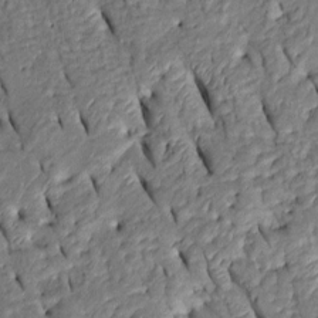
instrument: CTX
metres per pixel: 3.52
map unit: Htu
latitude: 1.1403
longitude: 149.4455
